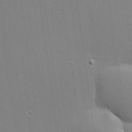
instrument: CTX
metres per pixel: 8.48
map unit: Hve
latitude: 24.9324
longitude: -93.8205
